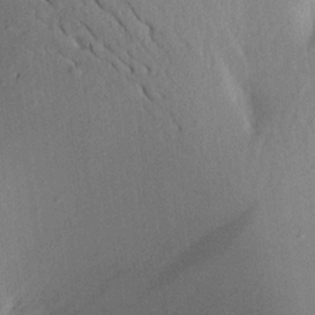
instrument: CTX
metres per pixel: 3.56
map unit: Aa
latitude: 21.2915
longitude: -147.2537
